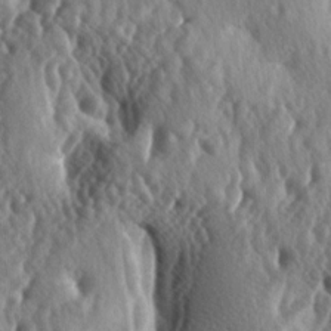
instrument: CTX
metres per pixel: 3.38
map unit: lAa
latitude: -5.2754
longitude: -124.4601
